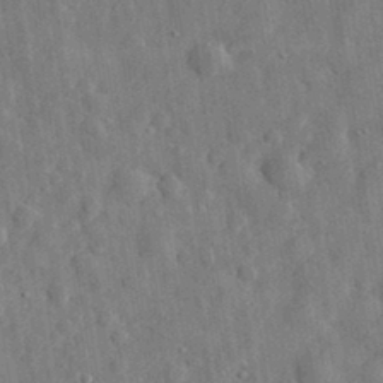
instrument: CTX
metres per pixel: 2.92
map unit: eHh
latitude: 31.5183
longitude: -74.1956
